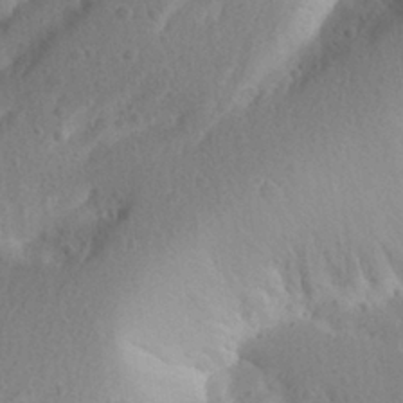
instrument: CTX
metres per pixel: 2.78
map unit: Aa
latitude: 27.4238
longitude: -145.1025
